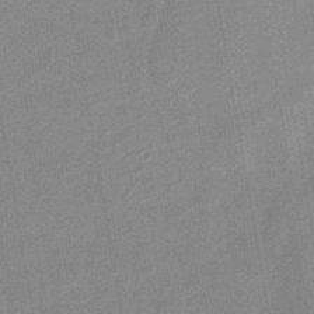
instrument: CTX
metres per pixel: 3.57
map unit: eHb
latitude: -46.0283
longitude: 85.6155
